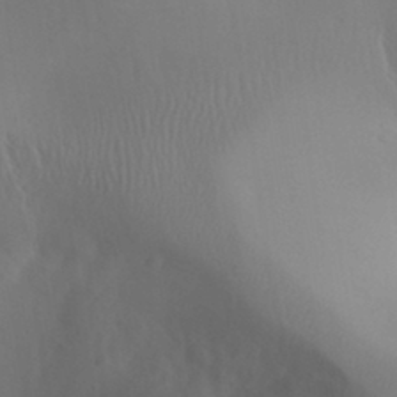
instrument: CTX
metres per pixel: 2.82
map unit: Aa
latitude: 32.1767
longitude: -144.3656
